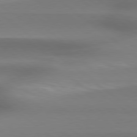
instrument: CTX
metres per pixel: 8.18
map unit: Hpe
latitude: 79.0459
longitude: -133.6316
